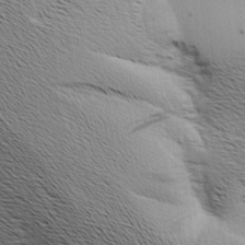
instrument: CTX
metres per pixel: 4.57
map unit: Aa
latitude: 8.8002
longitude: -141.9717
